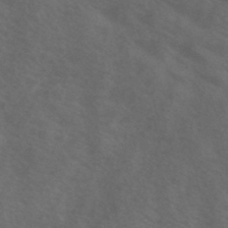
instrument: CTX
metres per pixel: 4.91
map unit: HNb
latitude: -45.2376
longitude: -41.4804
